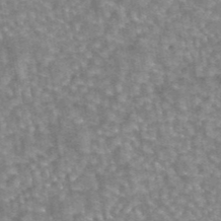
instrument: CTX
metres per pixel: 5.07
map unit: eAb
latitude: 44.1955
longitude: 107.0676
